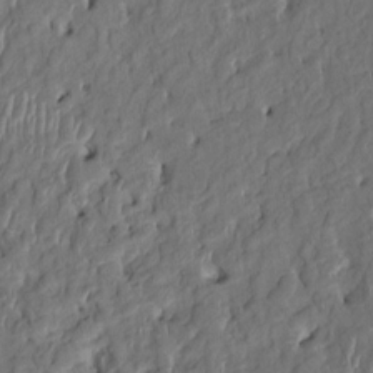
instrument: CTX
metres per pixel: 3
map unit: HNhu
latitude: 2.8380
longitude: -6.9514
